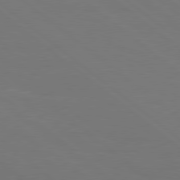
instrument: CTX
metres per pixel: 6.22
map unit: Hpe
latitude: 79.0081
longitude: -123.4993
